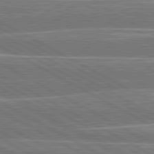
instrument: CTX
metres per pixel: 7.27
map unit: lApd
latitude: 80.7057
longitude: -131.9906
